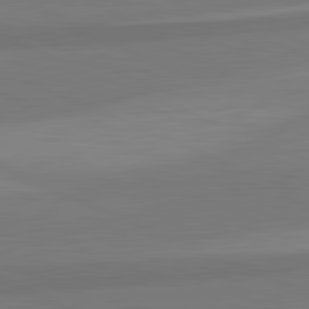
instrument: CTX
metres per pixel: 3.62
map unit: lApd
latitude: 82.4601
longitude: 157.4454
